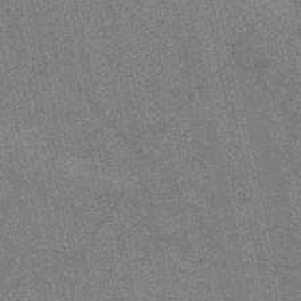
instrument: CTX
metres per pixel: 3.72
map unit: HNb
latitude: -52.8974
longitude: -46.3090
